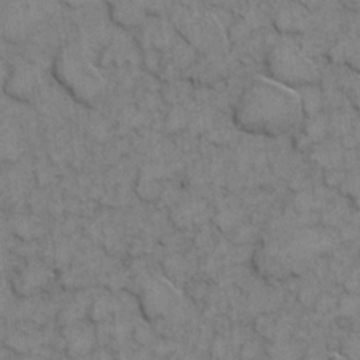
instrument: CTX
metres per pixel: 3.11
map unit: eHh
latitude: 7.2537
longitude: -65.0458
